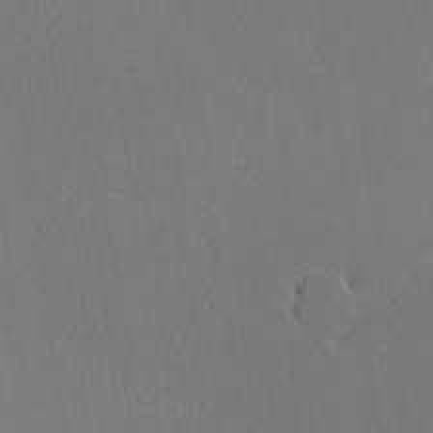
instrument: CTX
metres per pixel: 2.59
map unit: lAvf
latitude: -8.5385
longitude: -113.2726
